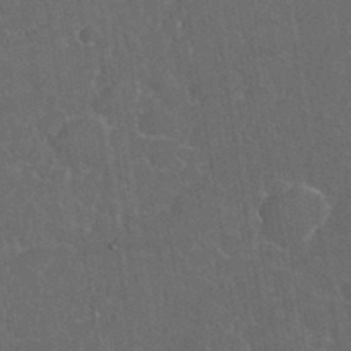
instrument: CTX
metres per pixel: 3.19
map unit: eHh
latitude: 36.7624
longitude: -61.8394
